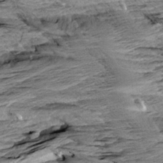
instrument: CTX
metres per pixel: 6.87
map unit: Aa
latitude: 8.5168
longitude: -137.2726
